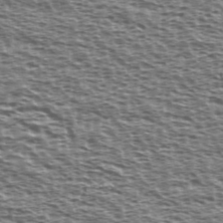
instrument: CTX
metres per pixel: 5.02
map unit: Ave
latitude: 38.2900
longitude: -112.4412
